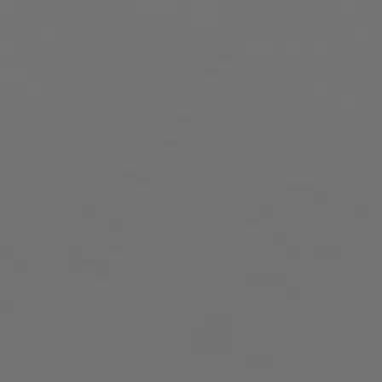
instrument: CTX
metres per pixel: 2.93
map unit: Hpe
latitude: 76.0633
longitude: -140.9135
